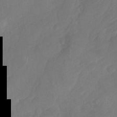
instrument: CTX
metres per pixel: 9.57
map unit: Nhu
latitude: -30.0472
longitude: -63.4238
